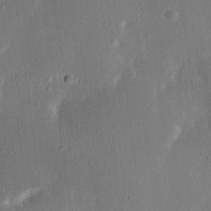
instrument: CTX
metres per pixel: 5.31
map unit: Nhu
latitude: 18.7246
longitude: -74.3656
